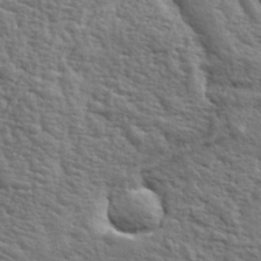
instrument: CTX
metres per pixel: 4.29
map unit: eHh
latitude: 36.9136
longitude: -82.1955
